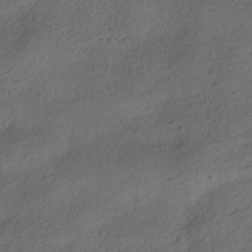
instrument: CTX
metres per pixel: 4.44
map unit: HNhu
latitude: -39.3132
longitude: 97.7100
